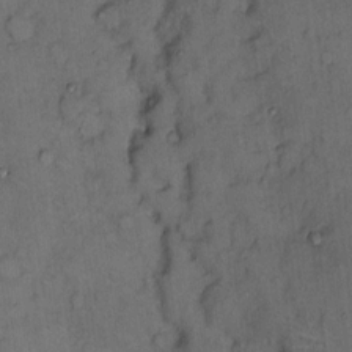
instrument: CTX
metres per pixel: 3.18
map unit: Hto
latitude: 11.0459
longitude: -61.7071
